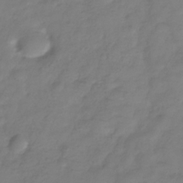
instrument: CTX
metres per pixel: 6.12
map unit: Hve
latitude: -32.7086
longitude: 91.4455
